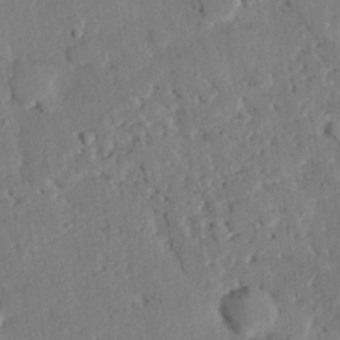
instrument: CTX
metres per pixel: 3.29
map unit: eHh
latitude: 25.8961
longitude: -81.2915
